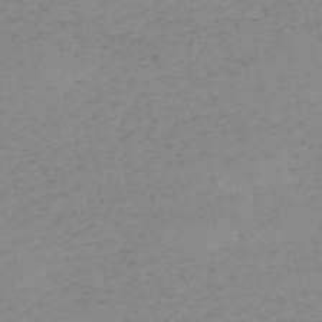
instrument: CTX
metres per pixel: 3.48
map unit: HNb
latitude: -55.3132
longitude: -47.0837
